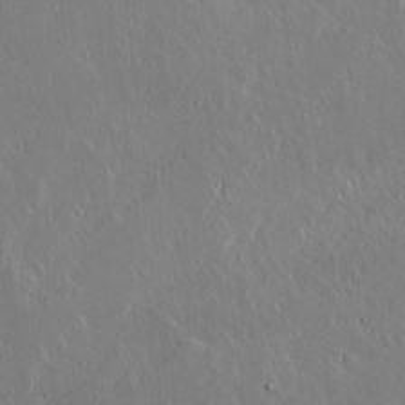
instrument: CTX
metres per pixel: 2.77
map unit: lAvf
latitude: 15.7261
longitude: -126.7813
